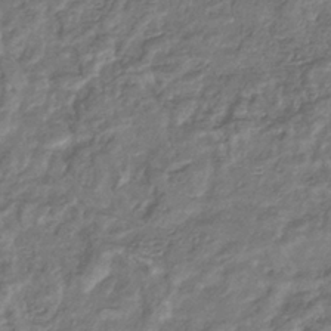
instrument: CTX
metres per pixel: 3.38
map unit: eHb
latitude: -34.8597
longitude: 80.1606
